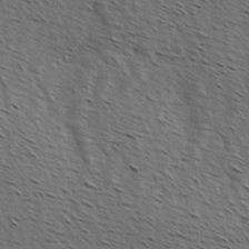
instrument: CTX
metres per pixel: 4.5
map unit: Hve
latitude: 1.9339
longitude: -123.2537
